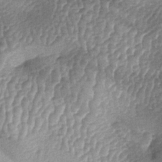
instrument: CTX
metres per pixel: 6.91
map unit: lAa
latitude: -5.7855
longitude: -128.3278
